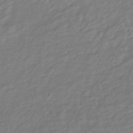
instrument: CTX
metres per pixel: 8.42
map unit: lHb
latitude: -37.2753
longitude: 70.3117
